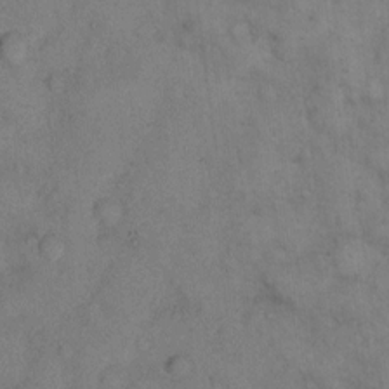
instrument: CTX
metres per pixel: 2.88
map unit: eHh
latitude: 13.3860
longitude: -63.0270
